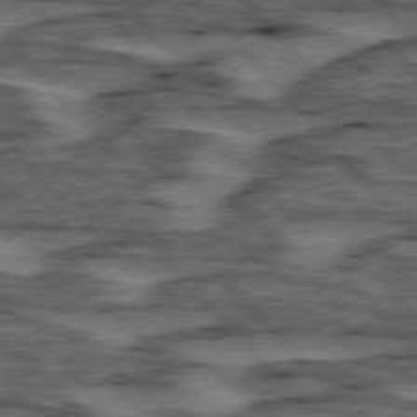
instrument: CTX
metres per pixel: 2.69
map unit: lApd
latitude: 75.9339
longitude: -77.1025
